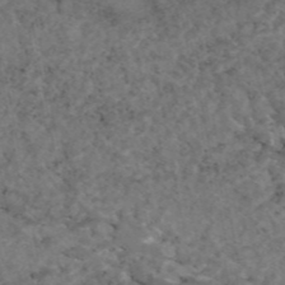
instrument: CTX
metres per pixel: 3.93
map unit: eAb
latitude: 45.7827
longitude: 115.1053
